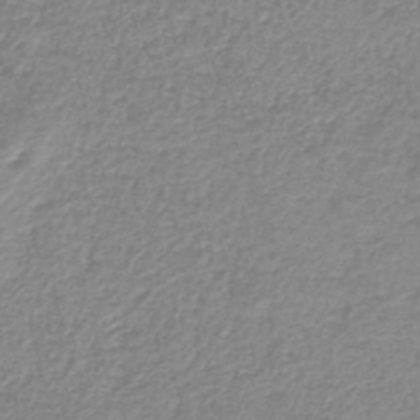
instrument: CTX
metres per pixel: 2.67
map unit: HNb
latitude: -40.4818
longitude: 49.8612
